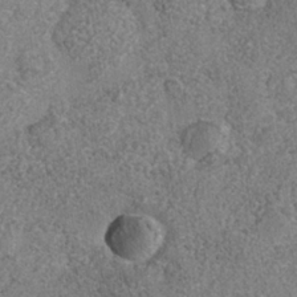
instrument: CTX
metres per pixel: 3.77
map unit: Nhe
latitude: -35.8989
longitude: -130.2145
